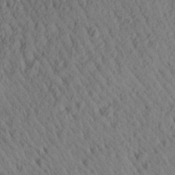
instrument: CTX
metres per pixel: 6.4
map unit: Aa
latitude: 27.9528
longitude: -142.0444
